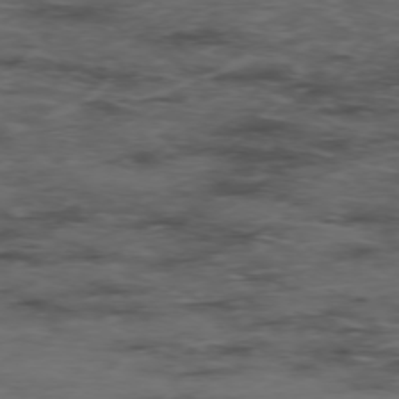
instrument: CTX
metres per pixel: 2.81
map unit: Hpe
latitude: -76.0094
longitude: -17.4237
